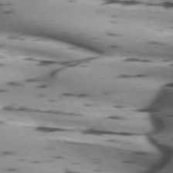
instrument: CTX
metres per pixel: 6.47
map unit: lApd
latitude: 72.1767
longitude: -53.0081
